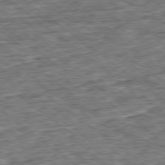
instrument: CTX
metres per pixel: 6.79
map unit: Ap
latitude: -79.1053
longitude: -86.4790
